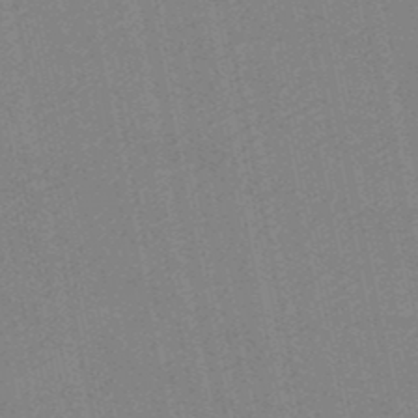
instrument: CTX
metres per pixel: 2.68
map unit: HNb
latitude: -49.0109
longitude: 59.4643
